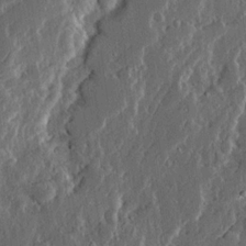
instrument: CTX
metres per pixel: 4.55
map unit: Ave
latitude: 14.2901
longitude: -137.2915
